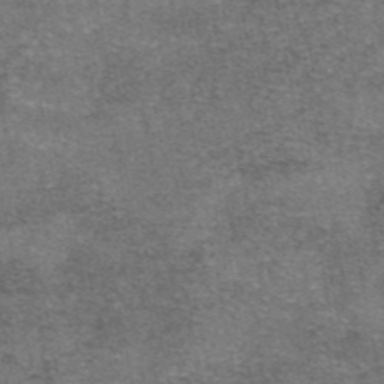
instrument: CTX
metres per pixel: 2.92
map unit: eAb
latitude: 47.2348
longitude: 104.0661
